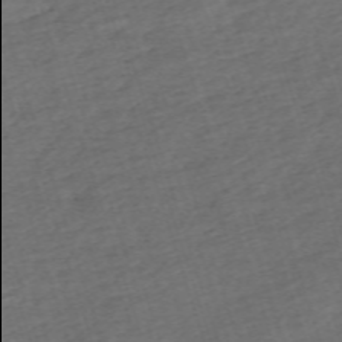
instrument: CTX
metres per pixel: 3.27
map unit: eHh
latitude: -62.9352
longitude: 54.0094
